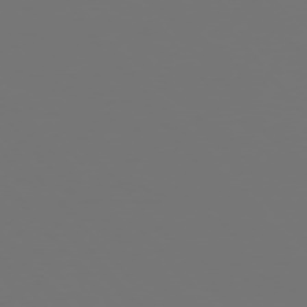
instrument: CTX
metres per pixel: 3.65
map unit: Hpe
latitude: 75.2726
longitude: -124.9513
